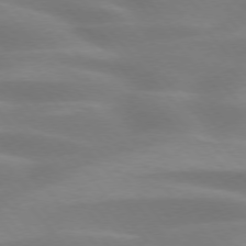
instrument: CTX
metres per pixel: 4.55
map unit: lApd
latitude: 74.3656
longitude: -60.7624
